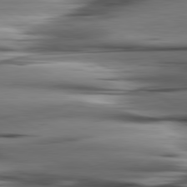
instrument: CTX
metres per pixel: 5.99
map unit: lApd
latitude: 80.6679
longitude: -122.0255
